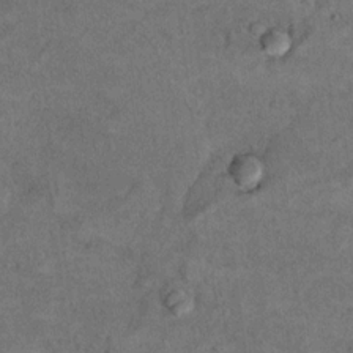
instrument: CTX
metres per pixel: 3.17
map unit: Hto
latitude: 8.1200
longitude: -36.0444
